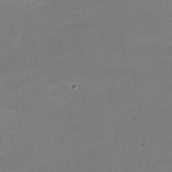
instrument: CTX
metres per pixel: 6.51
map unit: lHvf
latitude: -9.8989
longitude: -101.8961
